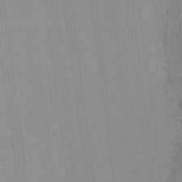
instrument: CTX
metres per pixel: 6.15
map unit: lHvf
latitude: -13.2943
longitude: -103.0836
